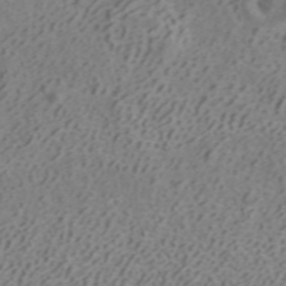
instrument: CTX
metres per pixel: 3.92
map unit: ANa
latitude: 40.0255
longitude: 34.2739
